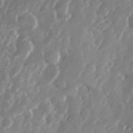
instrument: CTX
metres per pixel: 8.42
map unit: Ave
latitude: 13.7072
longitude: -103.2726
